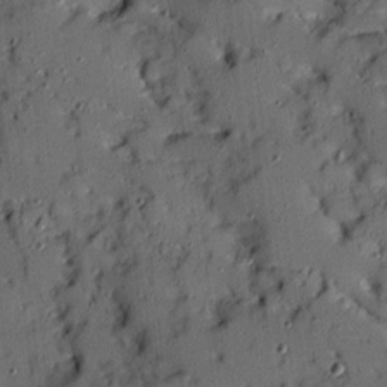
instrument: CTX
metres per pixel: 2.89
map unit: Ave
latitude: 10.0633
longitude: -101.9339
